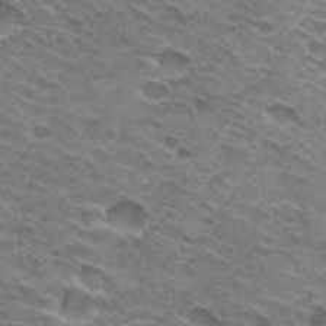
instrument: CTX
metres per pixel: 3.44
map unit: Hto
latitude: 31.2726
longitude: -45.3481
